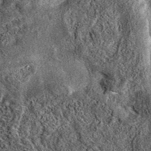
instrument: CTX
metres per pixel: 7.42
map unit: eAb
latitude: 38.2145
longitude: 106.7085
